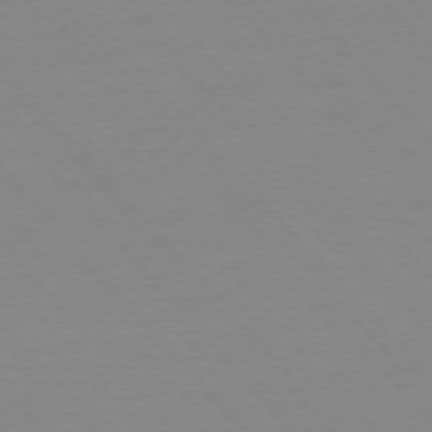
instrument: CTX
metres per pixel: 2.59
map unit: Ap
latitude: -76.4062
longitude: -86.5546
